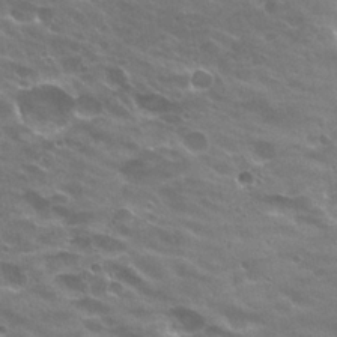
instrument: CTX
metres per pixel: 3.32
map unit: Hto
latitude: 24.7057
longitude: -37.3671
